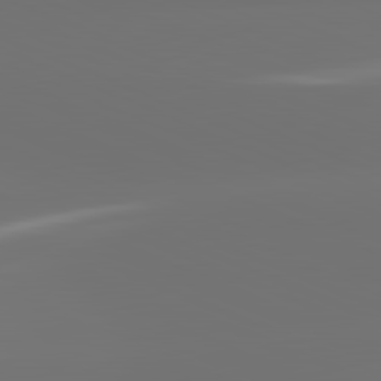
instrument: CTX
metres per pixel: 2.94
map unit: lApd
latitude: 82.0822
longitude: -166.8947
